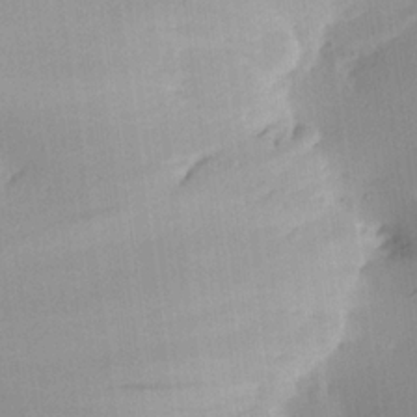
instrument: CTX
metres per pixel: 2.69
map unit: Aa
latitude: 21.3104
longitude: -146.9892
